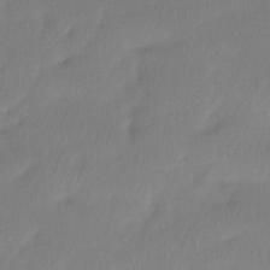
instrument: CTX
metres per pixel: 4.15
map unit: Htu
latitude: -14.9542
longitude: -46.4034
